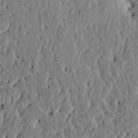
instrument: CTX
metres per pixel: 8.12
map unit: HNhu
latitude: 5.4048
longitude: -0.4979
